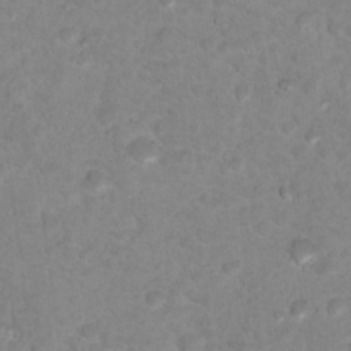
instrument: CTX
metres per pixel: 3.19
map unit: Nhu
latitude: 17.3482
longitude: -31.7639
